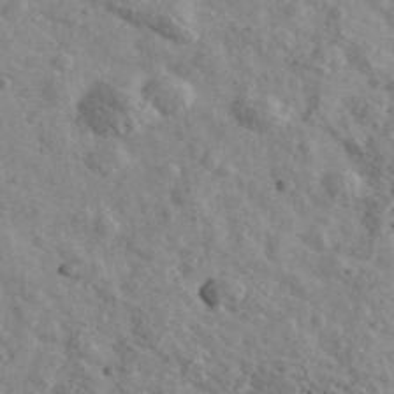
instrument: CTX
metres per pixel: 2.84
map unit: Ave
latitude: 40.7624
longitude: -110.6491
